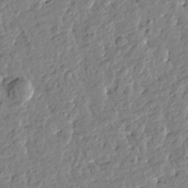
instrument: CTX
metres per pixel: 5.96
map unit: Htu
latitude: -0.7464
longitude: -178.6302
